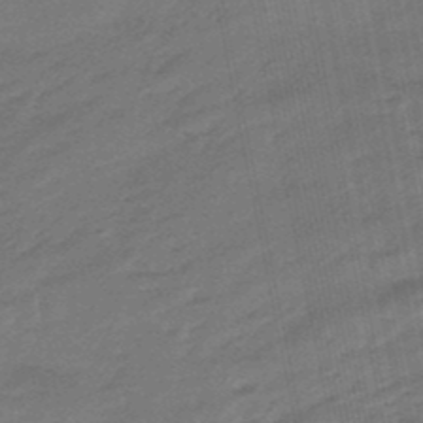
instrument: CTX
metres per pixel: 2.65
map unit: eHb
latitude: -48.1606
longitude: 86.3495
